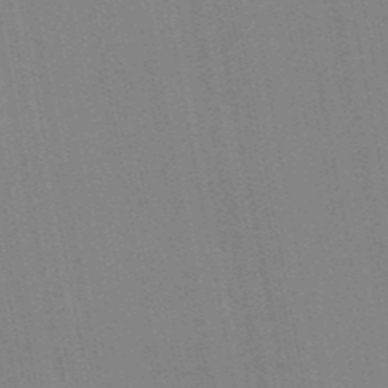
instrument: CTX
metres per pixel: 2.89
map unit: HNb
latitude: -51.9556
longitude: -45.4615
